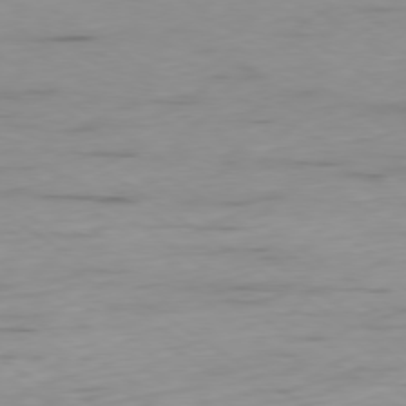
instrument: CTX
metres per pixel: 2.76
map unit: Ap
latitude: -79.7099
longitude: -58.2523
